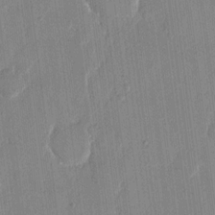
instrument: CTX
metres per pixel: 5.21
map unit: eHh
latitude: 13.4616
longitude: -69.2159
